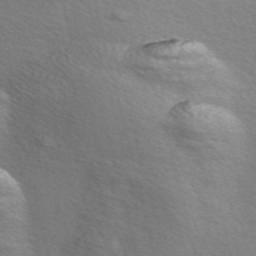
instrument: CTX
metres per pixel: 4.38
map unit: Nve
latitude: -56.8030
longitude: 60.1606
